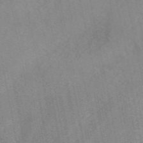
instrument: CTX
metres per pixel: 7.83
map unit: ANa
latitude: 50.5356
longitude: -81.8394
